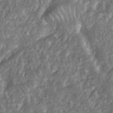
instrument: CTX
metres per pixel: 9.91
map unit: eHh
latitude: 38.2333
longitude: -58.1767
